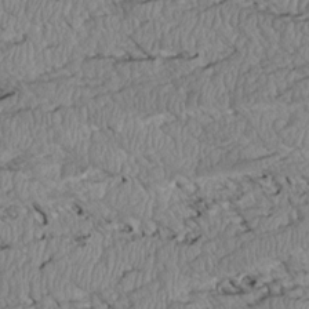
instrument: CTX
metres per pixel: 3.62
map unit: Htu
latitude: 2.4601
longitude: 149.3510
